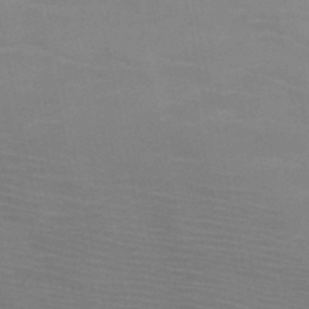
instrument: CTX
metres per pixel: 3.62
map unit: HNb
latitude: -46.5007
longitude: -47.2159
